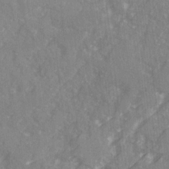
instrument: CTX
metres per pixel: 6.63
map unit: Ave
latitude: 20.3468
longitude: -130.9514
